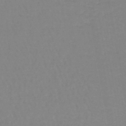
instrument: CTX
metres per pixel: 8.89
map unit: lHb
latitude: -44.8030
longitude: 62.6140
